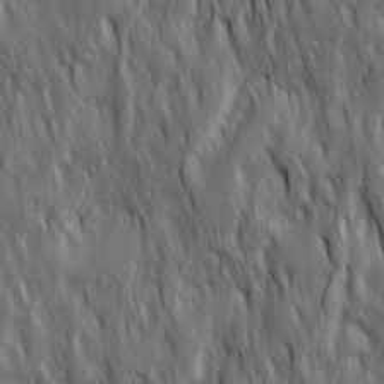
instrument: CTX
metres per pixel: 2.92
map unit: Ave
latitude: 15.7450
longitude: -134.5923
